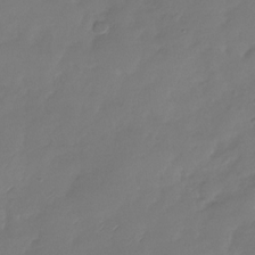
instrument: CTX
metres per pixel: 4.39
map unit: Nhu
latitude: -28.8786
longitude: -60.5545
